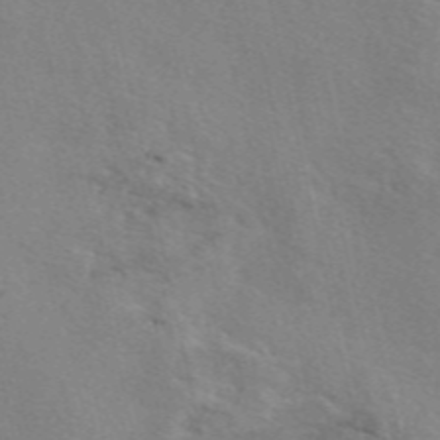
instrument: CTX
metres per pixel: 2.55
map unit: eAb
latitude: 50.2333
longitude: 106.3496
